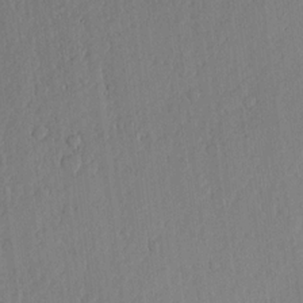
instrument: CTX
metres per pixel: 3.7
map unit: lHvf
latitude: 18.1200
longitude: -115.4426
